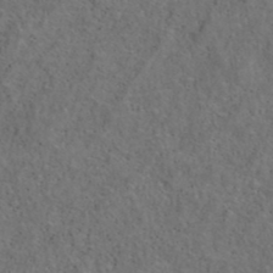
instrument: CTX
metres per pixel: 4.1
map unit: ANa
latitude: 39.4048
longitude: 22.5763
